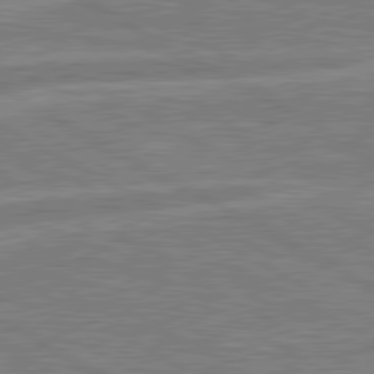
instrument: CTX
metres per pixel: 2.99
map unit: lApd
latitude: 80.6490
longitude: -171.2159
